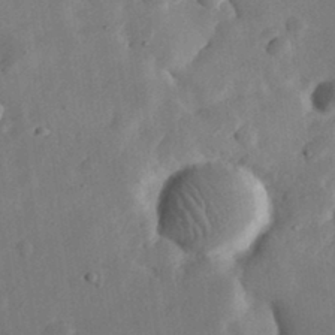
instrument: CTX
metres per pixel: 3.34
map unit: eHh
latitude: 32.1767
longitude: -75.8017
